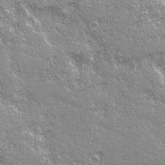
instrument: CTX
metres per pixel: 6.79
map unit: Ave
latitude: 21.0081
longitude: -134.7057
